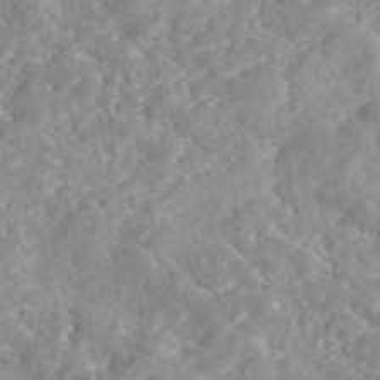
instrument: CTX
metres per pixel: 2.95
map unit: eAb
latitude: 45.6316
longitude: 127.9745
